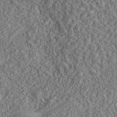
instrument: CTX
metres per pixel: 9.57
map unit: eAb
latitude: 43.9150
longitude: 116.8596
